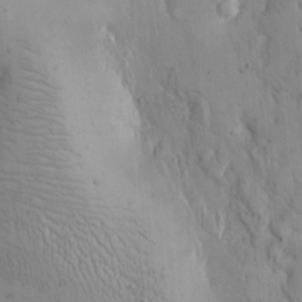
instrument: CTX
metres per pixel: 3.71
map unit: Hto
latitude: 12.1200
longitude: -59.3482
